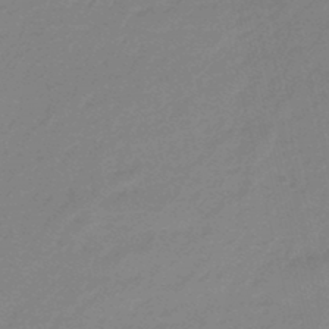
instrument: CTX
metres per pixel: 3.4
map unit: eHb
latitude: -46.9730
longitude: 86.5007
